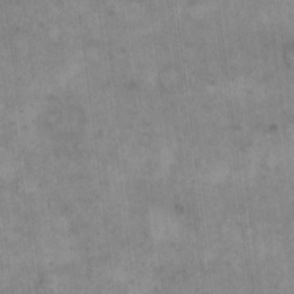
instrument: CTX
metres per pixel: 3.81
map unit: eHh
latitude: 15.5183
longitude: -67.2725
